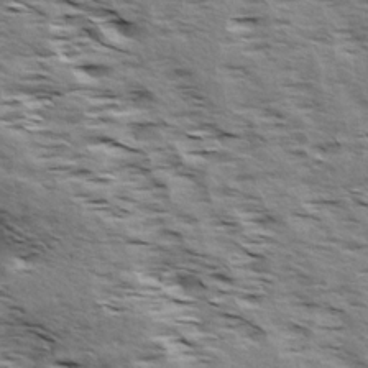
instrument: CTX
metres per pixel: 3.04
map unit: Ave
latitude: 15.0837
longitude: -103.6127
